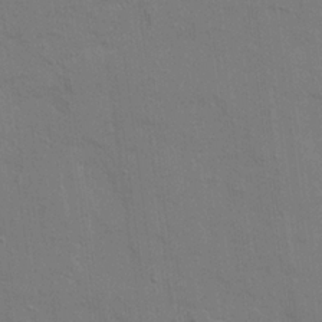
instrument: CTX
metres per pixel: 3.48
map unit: Ave
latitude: 22.5168
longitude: -130.3090
